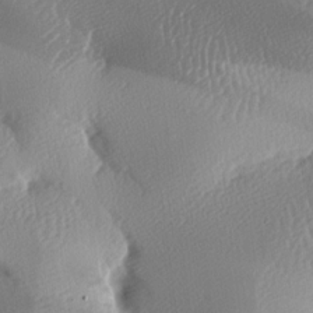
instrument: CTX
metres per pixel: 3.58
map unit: lAa
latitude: -8.6707
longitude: -128.1767
